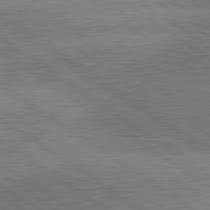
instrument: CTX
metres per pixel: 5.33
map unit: lApd
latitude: 81.5371
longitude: 141.2376
